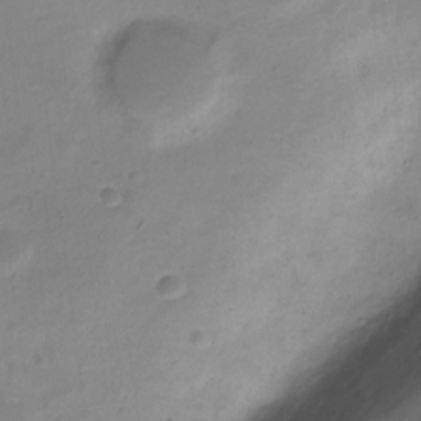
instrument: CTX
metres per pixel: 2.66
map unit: Nve
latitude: -22.1984
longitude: 105.7477
